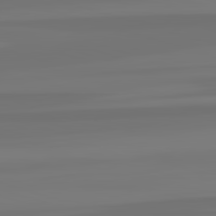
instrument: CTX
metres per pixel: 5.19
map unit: lApd
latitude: 82.9324
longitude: 160.9353
